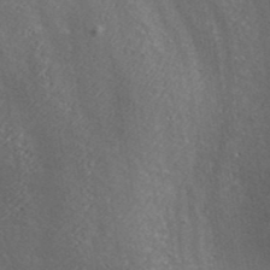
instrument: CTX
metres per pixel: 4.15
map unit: ANa
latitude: 42.3656
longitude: 55.8045
